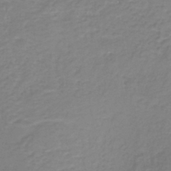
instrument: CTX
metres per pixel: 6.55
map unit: HNb
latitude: -40.9542
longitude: 49.5399
